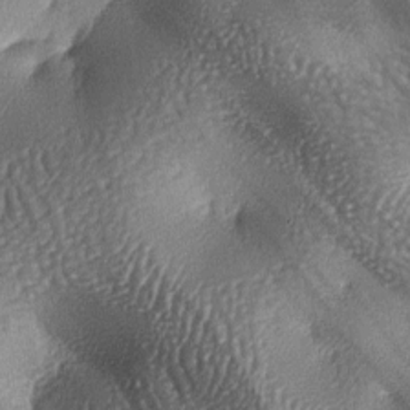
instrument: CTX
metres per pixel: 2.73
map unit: lAa
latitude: -6.6329
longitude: -125.7261
